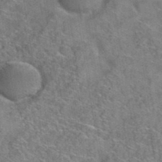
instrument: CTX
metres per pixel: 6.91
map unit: Hto
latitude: 39.4426
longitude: -43.1025
